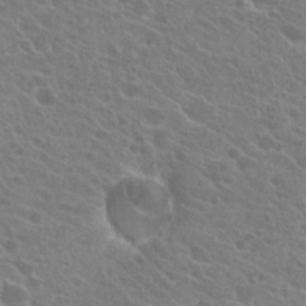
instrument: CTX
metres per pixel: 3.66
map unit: Hto
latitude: 22.9325
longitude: -38.8569
